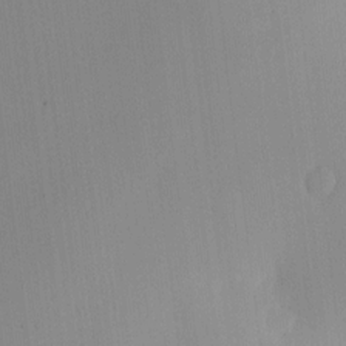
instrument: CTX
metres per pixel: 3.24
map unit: HNhu
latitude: 9.4993
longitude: 15.5399
